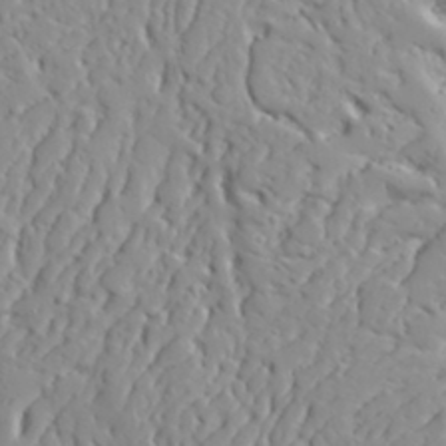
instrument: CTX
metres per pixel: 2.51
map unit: Aa
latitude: 31.5560
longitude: -132.7813
